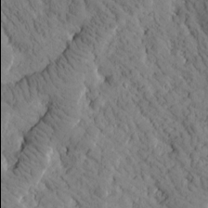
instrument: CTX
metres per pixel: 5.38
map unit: Htu
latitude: -1.5777
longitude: 174.0094
